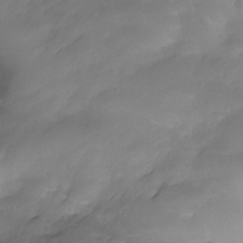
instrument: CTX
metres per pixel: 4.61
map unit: Nhe
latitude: -35.1242
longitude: -146.0633
